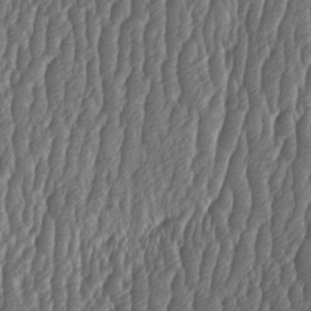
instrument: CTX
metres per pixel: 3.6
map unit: HNhu
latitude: -1.4644
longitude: 13.4266
